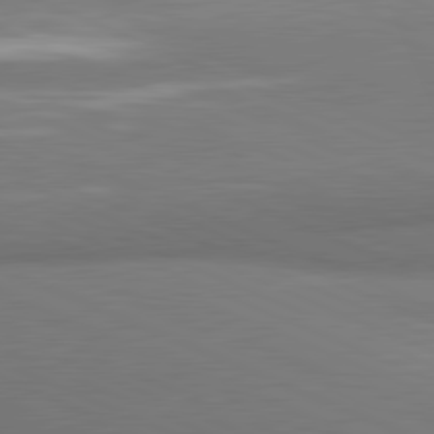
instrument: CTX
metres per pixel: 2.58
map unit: lApd
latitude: 81.4426
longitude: 163.0486
